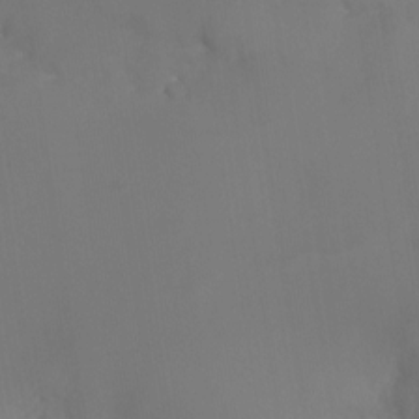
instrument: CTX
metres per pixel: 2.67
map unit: Nhu
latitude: -23.5210
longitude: -71.1214
